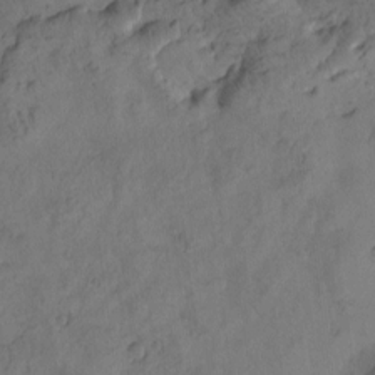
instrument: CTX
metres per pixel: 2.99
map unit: Htu
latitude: -2.7463
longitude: -176.3089
